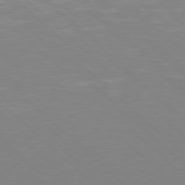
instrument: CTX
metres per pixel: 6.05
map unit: Hpe
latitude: 77.5371
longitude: -165.3104
